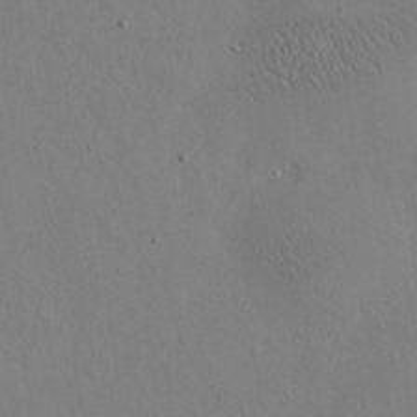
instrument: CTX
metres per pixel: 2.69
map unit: eHh
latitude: 17.7828
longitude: -70.0822
